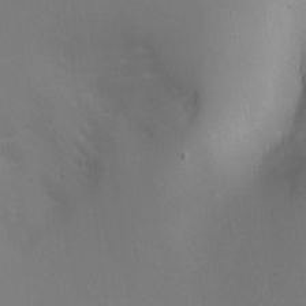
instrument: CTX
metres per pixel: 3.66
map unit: Aa
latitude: -7.3320
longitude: -78.2145
